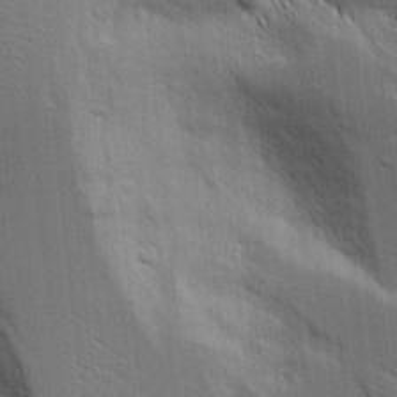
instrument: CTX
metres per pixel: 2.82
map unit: Aa
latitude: 16.9325
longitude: -125.0647
